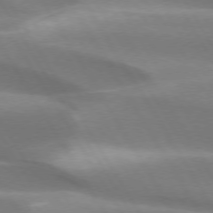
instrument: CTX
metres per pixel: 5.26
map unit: lApd
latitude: 73.4616
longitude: -51.6127
